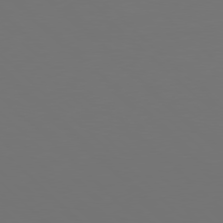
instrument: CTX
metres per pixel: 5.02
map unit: Hpe
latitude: 77.4048
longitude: -168.5735
